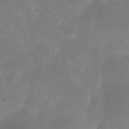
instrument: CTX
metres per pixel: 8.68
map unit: eHh
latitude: -5.4643
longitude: -77.7638
